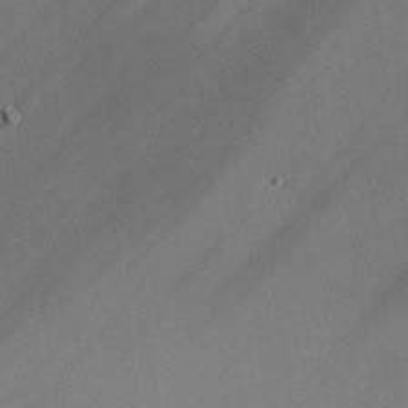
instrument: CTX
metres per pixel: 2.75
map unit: lAvf
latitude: 25.3103
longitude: -111.3482
